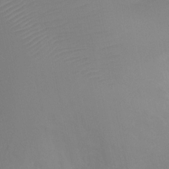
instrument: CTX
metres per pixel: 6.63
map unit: Ht
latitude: -10.7463
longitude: -27.4049
